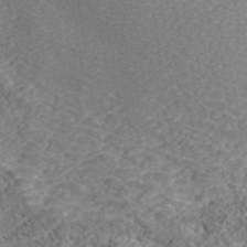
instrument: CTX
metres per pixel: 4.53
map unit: ANa
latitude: 43.2348
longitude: 36.2739
